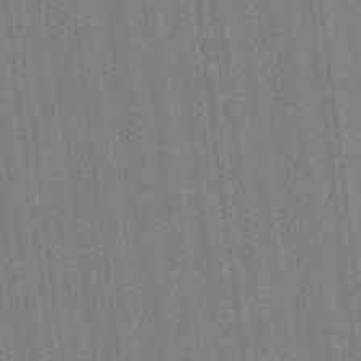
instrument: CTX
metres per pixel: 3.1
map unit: HNhu
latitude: 14.6491
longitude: 13.1620
